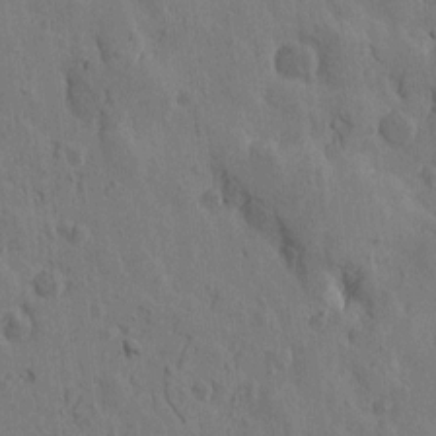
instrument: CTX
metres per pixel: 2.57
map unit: Htu
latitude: -0.1039
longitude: -175.9528
